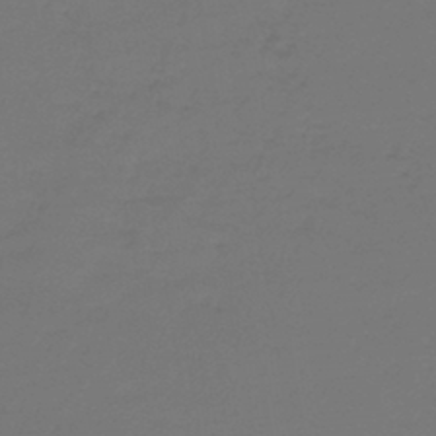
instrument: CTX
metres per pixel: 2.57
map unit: lHb
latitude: -43.6721
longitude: 62.5573
